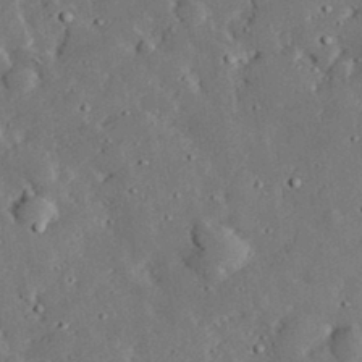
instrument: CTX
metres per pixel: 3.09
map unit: lHvf
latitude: 32.6113
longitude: -83.2725
